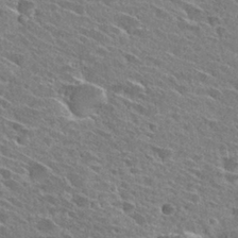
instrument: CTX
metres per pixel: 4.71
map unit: Hto
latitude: 28.7813
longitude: -43.1025
